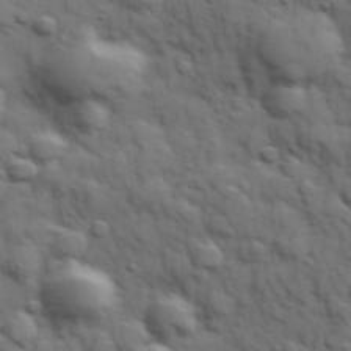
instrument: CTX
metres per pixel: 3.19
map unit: Hve
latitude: 31.8206
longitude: 150.5007
